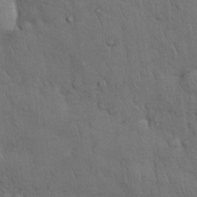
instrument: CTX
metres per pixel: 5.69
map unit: Nhu
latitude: 27.8583
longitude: -68.4412
